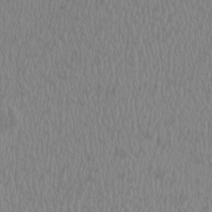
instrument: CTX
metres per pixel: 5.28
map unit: HNhu
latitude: -0.5385
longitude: 1.5211
